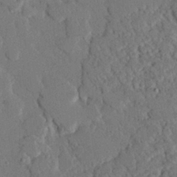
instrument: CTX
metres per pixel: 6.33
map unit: eHh
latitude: 25.7449
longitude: -80.5168
